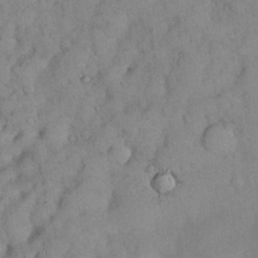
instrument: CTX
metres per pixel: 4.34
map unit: Nhu
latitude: 28.8191
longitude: -69.2159
